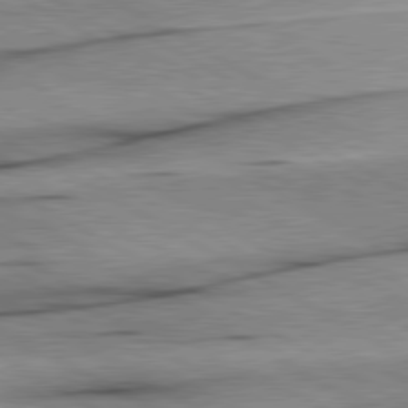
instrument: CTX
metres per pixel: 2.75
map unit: lApd
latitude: 80.3656
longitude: -157.0458
